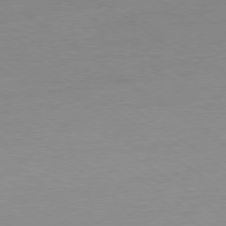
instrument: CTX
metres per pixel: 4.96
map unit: Ap
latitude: -79.0675
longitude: -67.1781
